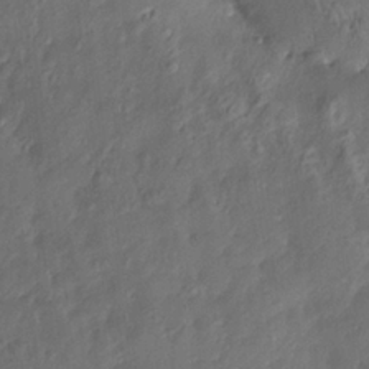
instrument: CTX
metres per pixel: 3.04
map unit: Nve
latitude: -7.1998
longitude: 174.3873
